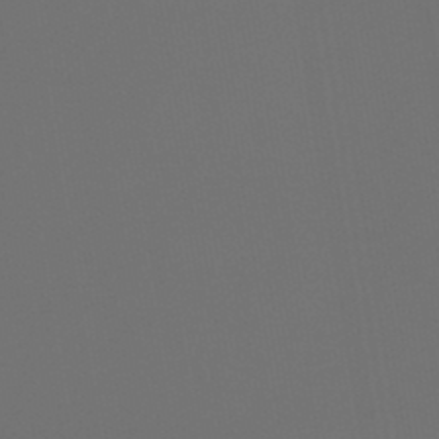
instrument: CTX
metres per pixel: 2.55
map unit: lHb
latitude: -47.3131
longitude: 70.9542
